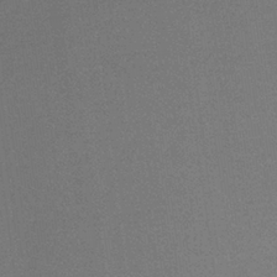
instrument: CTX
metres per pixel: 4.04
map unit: lHb
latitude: -35.7100
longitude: 68.2550
